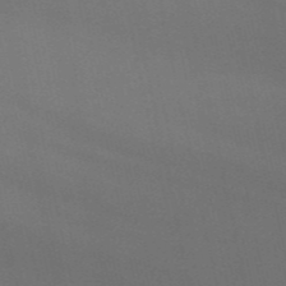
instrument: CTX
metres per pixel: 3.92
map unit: HNb
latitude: -53.6721
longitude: -42.3278
